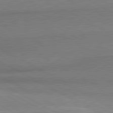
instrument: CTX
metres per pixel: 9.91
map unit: lApd
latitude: 80.6679
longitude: 165.8801
